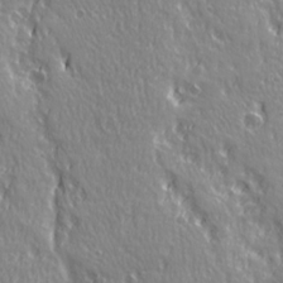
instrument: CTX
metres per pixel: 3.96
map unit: Ave
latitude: 21.6316
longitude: -135.1970
